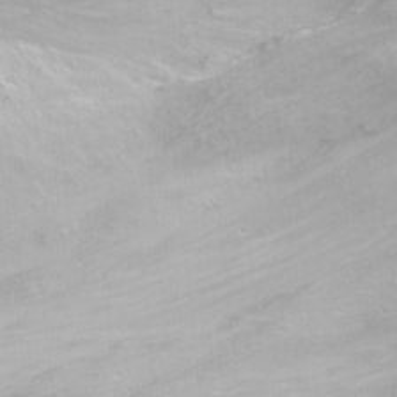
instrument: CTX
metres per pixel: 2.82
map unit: Nhu
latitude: -7.4265
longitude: -46.0822
